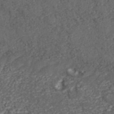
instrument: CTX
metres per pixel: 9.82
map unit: ANa
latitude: 43.7450
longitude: 36.4062
